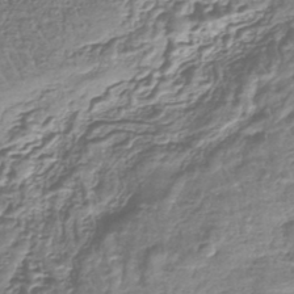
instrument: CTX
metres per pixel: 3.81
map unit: lHb
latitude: -42.4062
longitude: 64.7841
